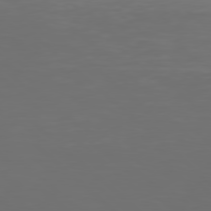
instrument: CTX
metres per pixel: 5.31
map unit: Hpe
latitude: 77.8394
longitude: -168.9703
